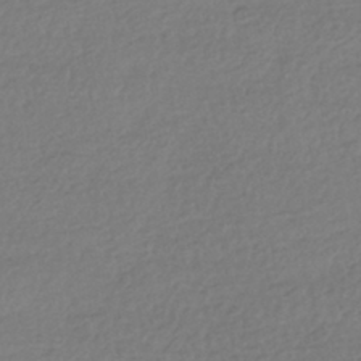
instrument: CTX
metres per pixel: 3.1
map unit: HNhu
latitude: -42.5951
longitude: 97.3321
